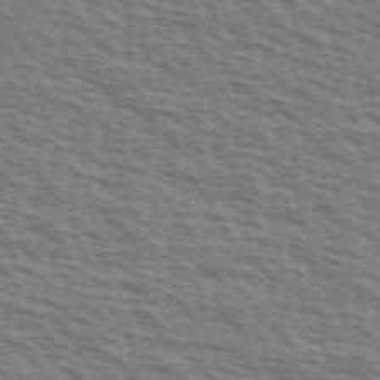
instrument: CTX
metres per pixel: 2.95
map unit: Ave
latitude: 38.2145
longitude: -113.3482
